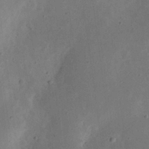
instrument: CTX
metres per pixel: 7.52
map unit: eHh
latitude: 24.0822
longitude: -70.2144
